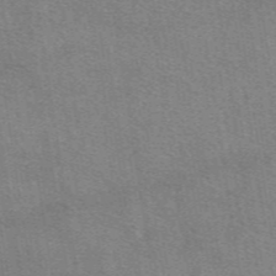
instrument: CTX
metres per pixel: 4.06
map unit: eAb
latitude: 49.3860
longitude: 114.9919
